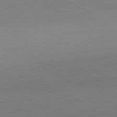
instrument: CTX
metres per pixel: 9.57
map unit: Ap
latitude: -80.4440
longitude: -86.1955
